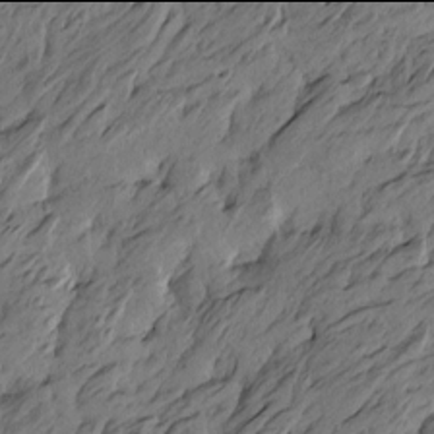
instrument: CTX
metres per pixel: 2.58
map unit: Htu
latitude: -6.0094
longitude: -179.2726
